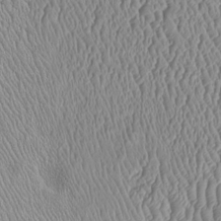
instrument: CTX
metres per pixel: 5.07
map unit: Htu
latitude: -6.4062
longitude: 155.6155
